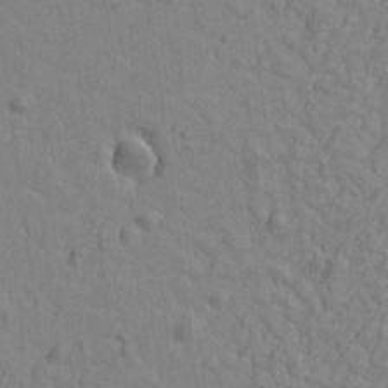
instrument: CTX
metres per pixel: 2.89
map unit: Htu
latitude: -2.9919
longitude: -175.6127
